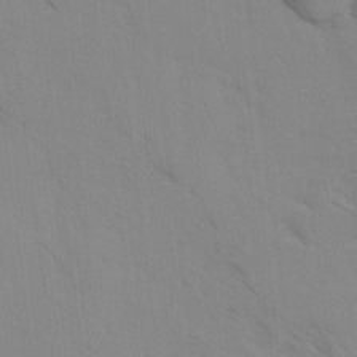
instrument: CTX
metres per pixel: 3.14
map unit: Ave
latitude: -1.2943
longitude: -111.8584
